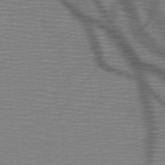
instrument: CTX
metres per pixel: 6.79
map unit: HNb
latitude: -48.1606
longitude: -44.9702
